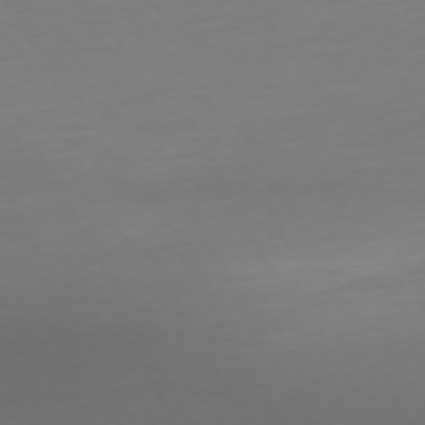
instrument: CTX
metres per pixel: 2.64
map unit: Ap
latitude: -74.4629
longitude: -69.5371
